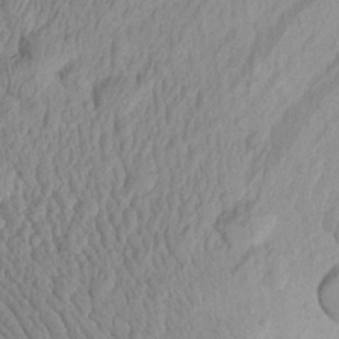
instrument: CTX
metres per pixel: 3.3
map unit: Aa
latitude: 27.3860
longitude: -135.0269
